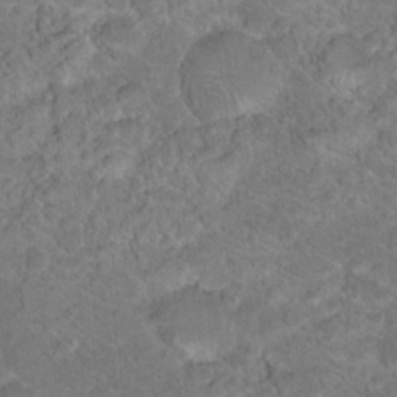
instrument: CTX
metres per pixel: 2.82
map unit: Hto
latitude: 18.1766
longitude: -37.4049
